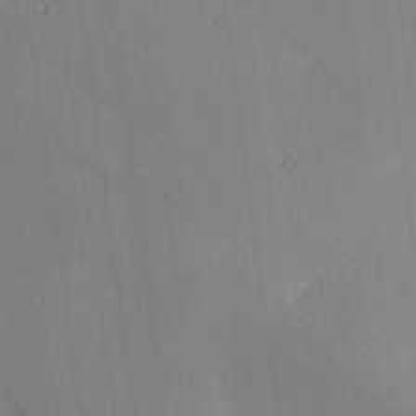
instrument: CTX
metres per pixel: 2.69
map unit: lHvf
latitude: 25.4804
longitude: 141.4454
